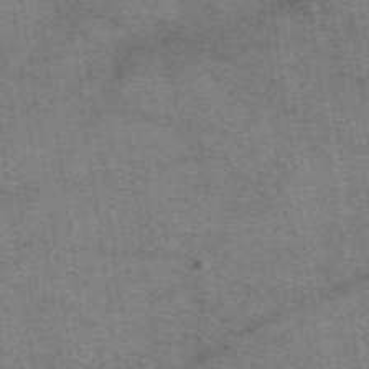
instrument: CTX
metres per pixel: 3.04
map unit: eAb
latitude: 48.1011
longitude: 115.7666
